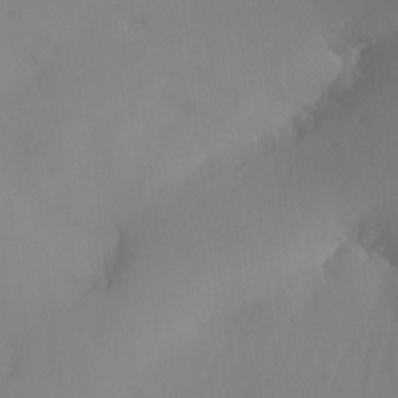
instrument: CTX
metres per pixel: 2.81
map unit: Ht
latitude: -14.8219
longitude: -52.4412
